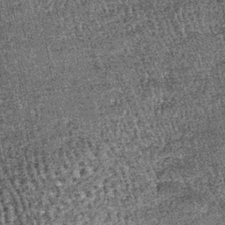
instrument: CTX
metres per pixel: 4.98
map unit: lHb
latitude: -39.9178
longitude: 67.2943
